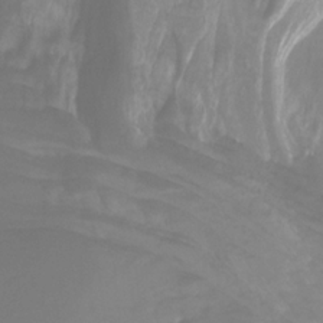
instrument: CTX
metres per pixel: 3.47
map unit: HNhu
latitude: -28.8975
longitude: 67.5966
